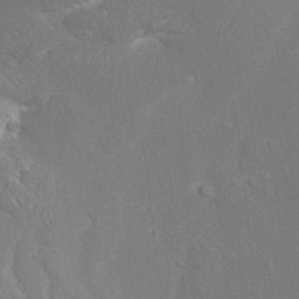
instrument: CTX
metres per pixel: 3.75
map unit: Aa
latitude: 10.4601
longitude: -142.3278
